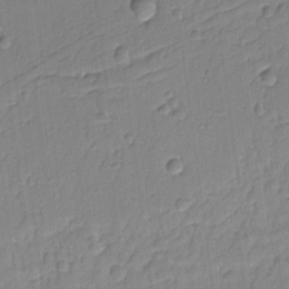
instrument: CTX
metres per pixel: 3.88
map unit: lAvf
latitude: -9.1620
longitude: -120.7436
